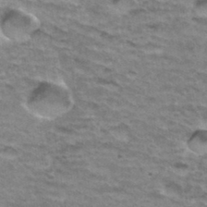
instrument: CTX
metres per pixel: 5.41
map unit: Hto
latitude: 36.2901
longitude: -43.5371
